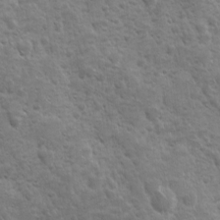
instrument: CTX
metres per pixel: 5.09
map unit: Ave
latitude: 10.6302
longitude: -103.6127
